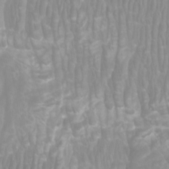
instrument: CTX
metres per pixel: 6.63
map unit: Htu
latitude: -9.5966
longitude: -75.1781
